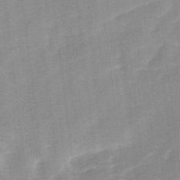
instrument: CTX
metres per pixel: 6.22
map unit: Ave
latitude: 10.9703
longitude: -106.7813
